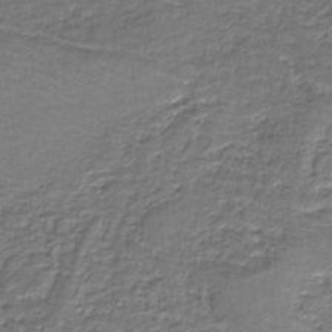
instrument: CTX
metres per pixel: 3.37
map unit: HNb
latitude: -38.3306
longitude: 51.2754
